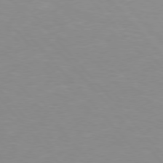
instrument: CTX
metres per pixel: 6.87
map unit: Hpe
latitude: 76.1766
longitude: -155.4237
